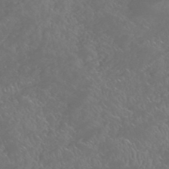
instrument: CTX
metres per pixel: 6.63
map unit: HNhu
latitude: -47.1431
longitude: 29.6911
